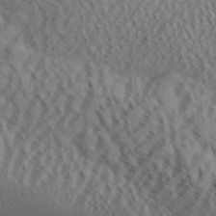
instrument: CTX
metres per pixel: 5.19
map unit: Aa
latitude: 26.8569
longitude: -133.8205
